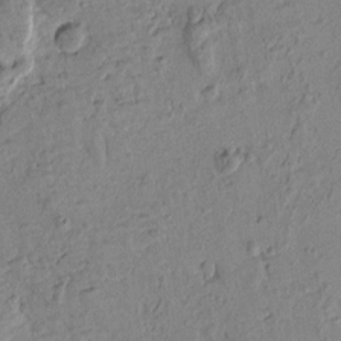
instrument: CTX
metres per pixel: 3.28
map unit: Htu
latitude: -1.0676
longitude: -176.2333
